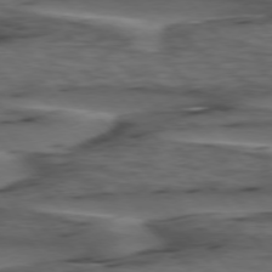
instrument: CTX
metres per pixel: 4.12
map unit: lApd
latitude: 75.8772
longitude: -71.2159
